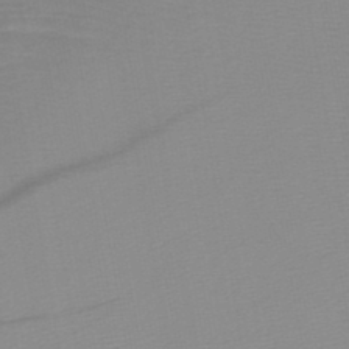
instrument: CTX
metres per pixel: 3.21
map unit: HNb
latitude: -45.4643
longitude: -43.8961
